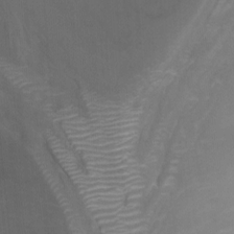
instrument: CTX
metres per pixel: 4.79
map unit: Nhu
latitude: -13.4455
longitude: -64.3468
